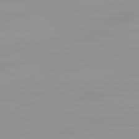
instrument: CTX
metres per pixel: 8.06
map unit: Ap
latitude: -78.8219
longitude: -95.7639
